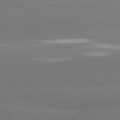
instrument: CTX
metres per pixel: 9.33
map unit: lApd
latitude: 80.5357
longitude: -149.5371
